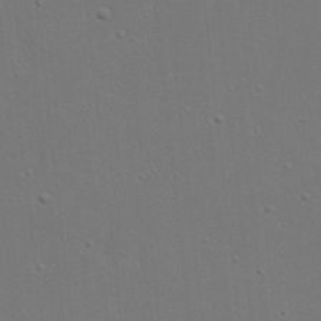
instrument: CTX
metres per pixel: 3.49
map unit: eHh
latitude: 19.9906
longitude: -72.8569
